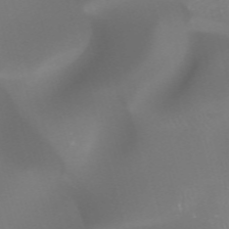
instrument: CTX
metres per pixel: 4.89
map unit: HNhu
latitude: -47.2376
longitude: 30.4251
